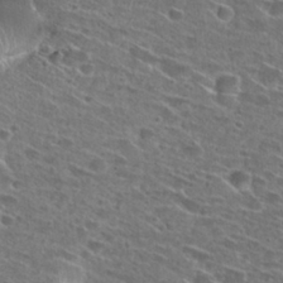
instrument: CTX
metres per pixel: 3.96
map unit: Hto
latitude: 27.4049
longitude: -46.3468
